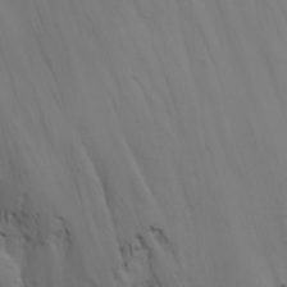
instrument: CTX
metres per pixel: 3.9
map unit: Nhu
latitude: -4.8408
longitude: -86.6301
